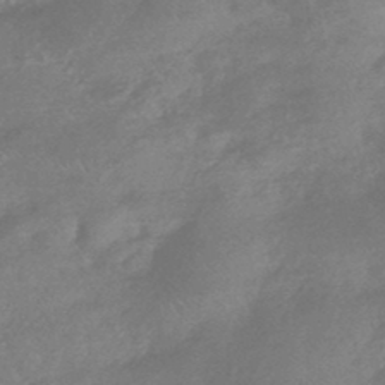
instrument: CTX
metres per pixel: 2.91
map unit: HNhu
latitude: -44.1417
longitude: 92.4629
